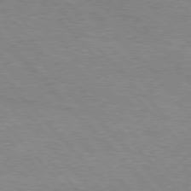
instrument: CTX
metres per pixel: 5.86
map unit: Hpe
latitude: 76.5545
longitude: -152.6869
